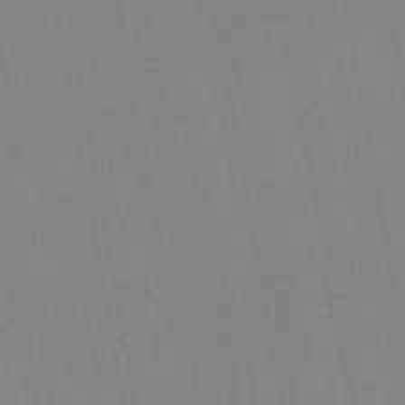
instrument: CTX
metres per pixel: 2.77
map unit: lHb
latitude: -45.8233
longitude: 78.4440
